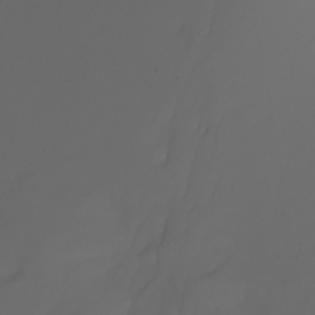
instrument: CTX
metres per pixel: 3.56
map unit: Nhu
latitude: -7.1998
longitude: -82.3656
